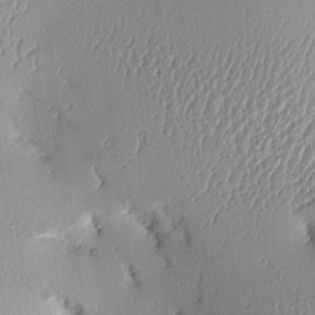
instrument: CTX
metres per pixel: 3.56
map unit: Aa
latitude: 10.2145
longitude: -128.8380
